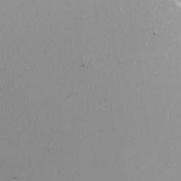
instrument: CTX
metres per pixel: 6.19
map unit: Nhu
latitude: -8.3684
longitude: -94.5735
